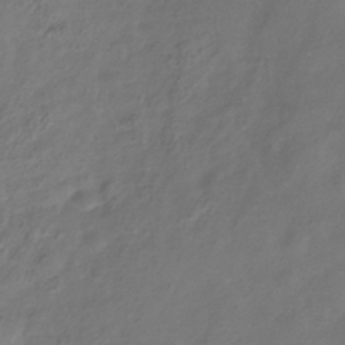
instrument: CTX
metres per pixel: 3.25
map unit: Hve
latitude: -33.4077
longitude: 90.6519
